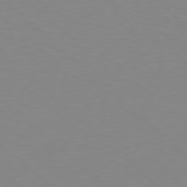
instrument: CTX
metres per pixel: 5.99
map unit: Hpe
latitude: 78.2712
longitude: -165.0647
